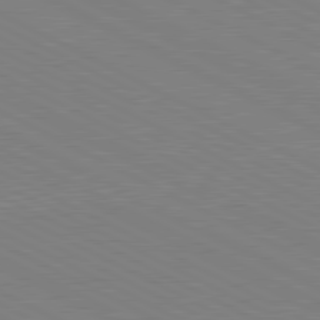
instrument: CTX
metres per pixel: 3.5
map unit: lApd
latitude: 81.0458
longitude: 150.5574
